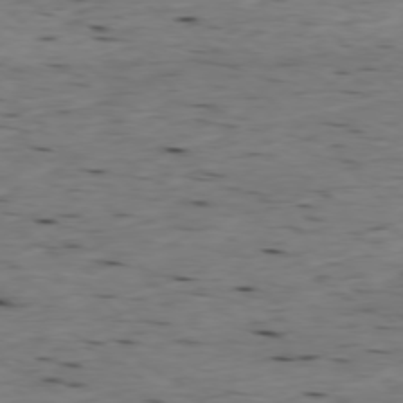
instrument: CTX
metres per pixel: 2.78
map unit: Ap
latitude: -77.6533
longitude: -89.4238
